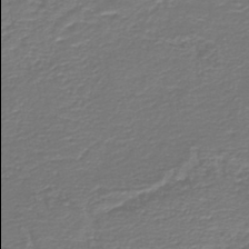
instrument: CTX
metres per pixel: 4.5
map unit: HNb
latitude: -42.3495
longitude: 50.0094
